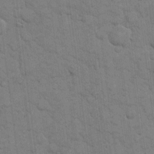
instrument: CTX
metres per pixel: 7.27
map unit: eHh
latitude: 12.3090
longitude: -65.4615
